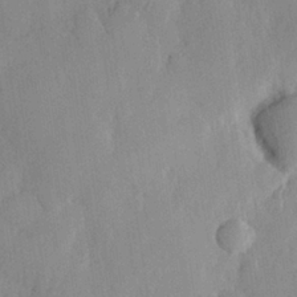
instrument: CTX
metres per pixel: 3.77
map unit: Hve
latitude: 26.1011
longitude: 150.5574
